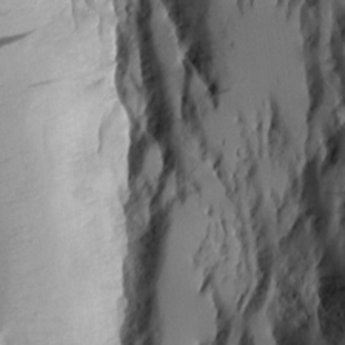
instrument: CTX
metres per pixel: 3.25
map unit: Aa
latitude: 9.7639
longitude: -126.4034
